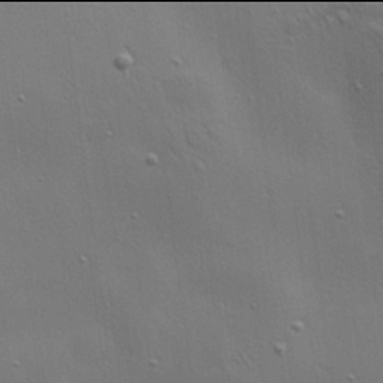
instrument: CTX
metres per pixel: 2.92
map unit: Aa
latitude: 21.9906
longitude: -141.9717
